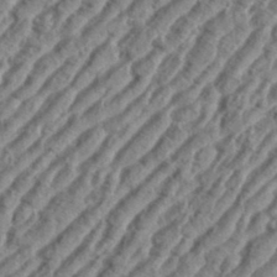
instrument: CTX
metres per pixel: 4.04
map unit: eHh
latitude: 36.4979
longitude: -135.0080
